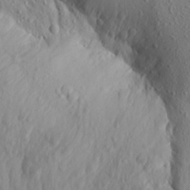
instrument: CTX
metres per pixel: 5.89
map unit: Aa
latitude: 16.4979
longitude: -143.9150
